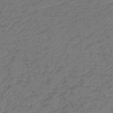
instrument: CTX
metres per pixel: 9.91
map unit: lHb
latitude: -42.3306
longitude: 61.3888
